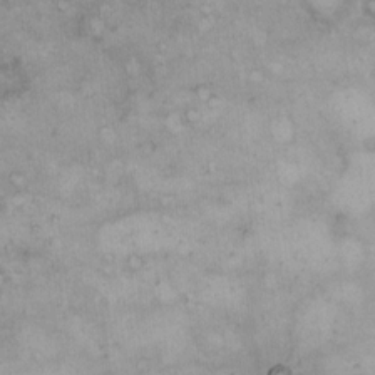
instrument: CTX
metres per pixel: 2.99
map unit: Hto
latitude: 8.7246
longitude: -60.1766
